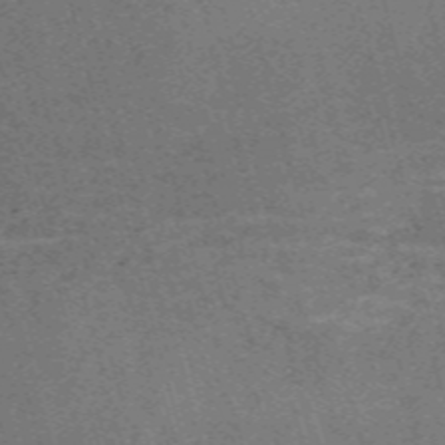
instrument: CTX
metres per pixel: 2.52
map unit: Nve
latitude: -59.2753
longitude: 63.7666
